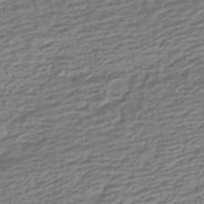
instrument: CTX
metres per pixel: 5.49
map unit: HNhu
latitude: -42.6896
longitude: 100.9730
